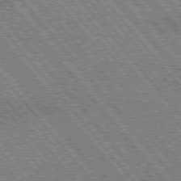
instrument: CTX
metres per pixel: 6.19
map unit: lApd
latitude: 75.2537
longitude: -49.5371
